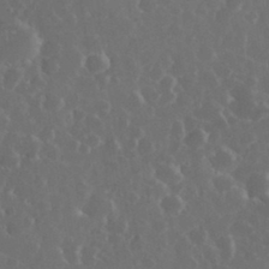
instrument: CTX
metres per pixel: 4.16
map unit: eHh
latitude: 33.7072
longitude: -61.0836
